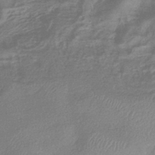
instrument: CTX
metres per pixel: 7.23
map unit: eHb
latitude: -37.5210
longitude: 81.1053
